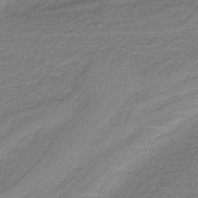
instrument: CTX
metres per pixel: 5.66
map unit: HNb
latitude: -38.2551
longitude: 53.4076
